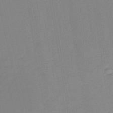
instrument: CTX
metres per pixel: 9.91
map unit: HNb
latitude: -41.0675
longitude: 50.5007
